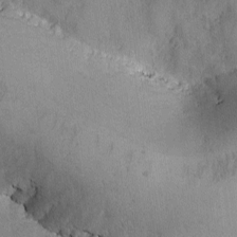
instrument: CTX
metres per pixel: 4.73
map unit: Ave
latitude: -7.6155
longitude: -118.7435
